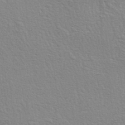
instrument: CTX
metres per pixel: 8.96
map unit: lAa
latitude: -4.2361
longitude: -121.9339
